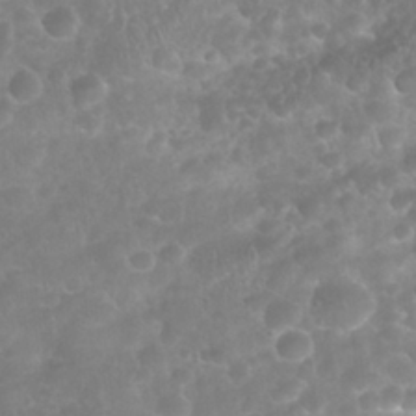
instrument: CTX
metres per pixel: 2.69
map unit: Nhu
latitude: 27.5182
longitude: -63.7072
